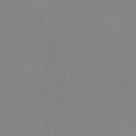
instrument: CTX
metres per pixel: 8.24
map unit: eHh
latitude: -9.5588
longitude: -68.3467
